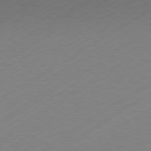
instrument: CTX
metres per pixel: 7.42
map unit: Hpe
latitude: -81.1431
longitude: 14.5763
